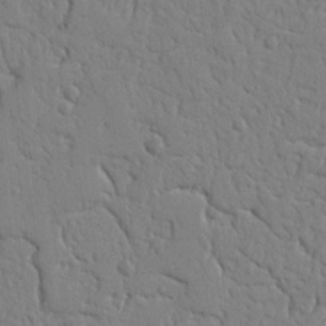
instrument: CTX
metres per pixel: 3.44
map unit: Nhu
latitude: 15.8584
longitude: -79.0081
